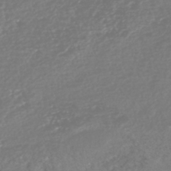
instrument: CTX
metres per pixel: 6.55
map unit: HNhu
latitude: -45.4265
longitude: 107.3132
